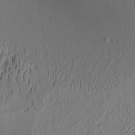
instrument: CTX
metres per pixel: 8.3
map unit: Aa
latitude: 9.2159
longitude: -131.2915
